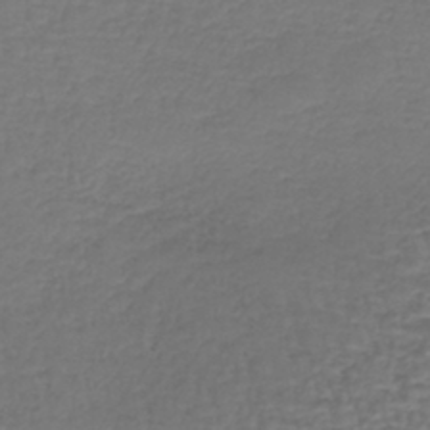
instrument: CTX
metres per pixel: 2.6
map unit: lHb
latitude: -43.4265
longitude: 71.9556
